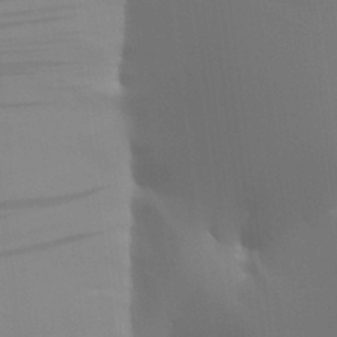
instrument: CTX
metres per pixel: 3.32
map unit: Aa
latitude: 27.2159
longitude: -131.3104
